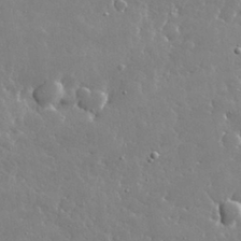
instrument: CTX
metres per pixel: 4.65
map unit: lHvf
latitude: 32.5924
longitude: -92.8191
